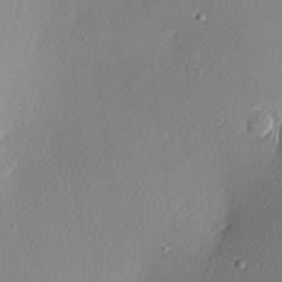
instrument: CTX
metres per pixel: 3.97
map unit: Nhu
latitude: 0.9324
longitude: -77.5560
